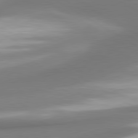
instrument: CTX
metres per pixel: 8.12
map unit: lApd
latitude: 80.2711
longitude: 178.5007
